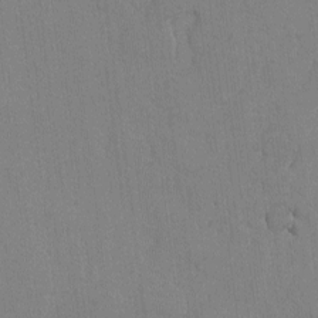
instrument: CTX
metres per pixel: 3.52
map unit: lAvf
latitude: -5.9745
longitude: -114.2144
